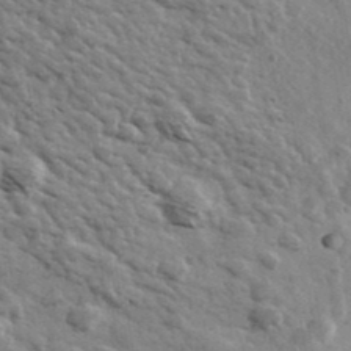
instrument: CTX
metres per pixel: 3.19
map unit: Ave
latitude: 39.3671
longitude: -107.9717
